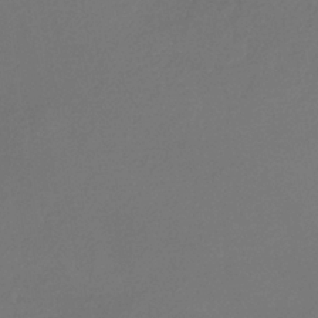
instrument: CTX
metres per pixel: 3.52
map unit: lHb
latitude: -35.9745
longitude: 67.5210
